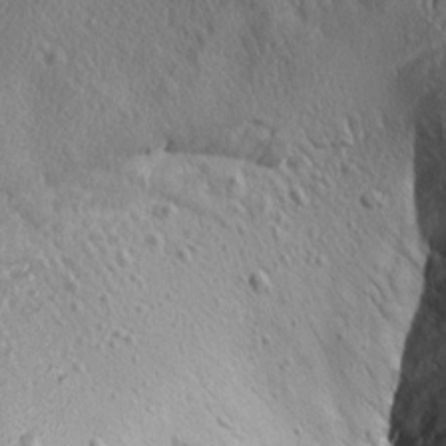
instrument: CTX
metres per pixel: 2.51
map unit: Aa
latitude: 8.4034
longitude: -132.6113
